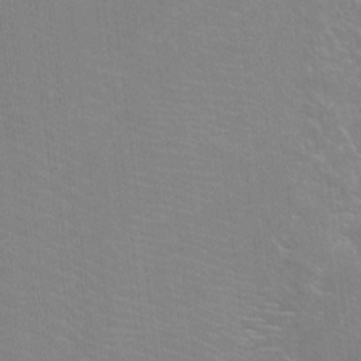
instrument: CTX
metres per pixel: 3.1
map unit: Ht
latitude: -9.8611
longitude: -38.5924
